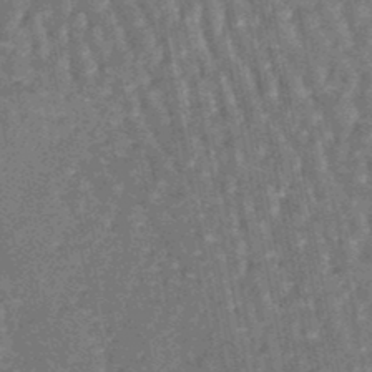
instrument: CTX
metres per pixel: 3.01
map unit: lHb
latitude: -47.1809
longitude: 78.4818
